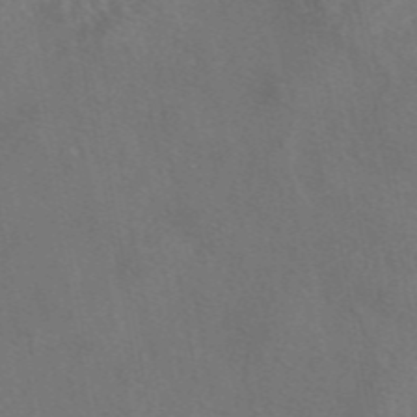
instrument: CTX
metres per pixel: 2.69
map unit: eAb
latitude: 46.5735
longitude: 110.2172
